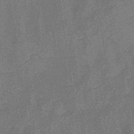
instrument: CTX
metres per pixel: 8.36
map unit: eHb
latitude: -35.4643
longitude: 80.9164
